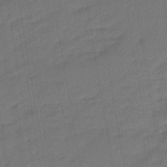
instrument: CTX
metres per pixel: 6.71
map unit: eHb
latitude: -47.3320
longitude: 88.0472
